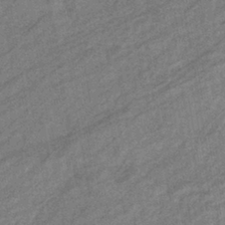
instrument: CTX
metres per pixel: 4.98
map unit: eHb
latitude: -40.5196
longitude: 82.1606
